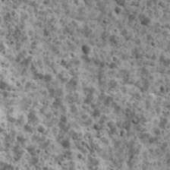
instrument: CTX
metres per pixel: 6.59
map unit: Ave
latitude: 18.0444
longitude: -134.5923
